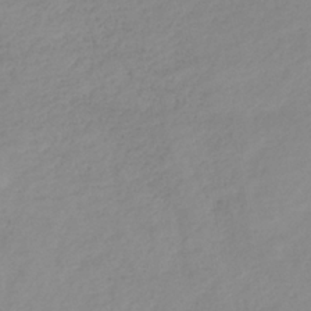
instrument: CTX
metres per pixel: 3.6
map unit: lHb
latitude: -36.7463
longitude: 72.1039
